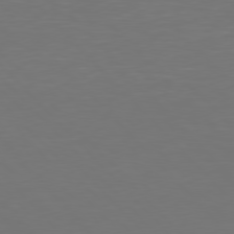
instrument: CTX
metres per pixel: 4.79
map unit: Hpe
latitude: 76.8191
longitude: -169.2726
